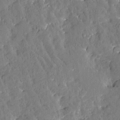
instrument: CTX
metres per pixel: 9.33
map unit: Htu
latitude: -2.7652
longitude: 174.8219
